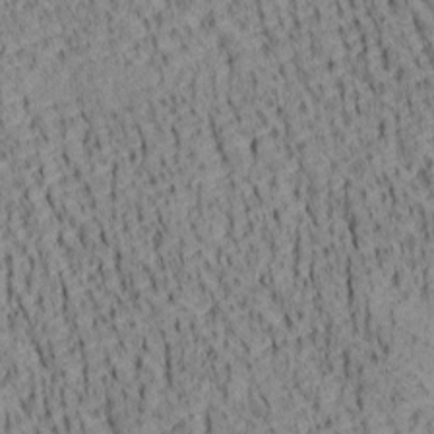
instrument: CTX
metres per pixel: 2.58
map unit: lAa
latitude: 6.9136
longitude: -115.3292
